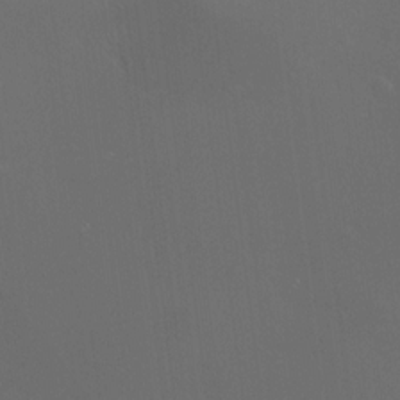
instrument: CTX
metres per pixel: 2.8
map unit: HNhu
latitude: 10.7435
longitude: 10.0661
